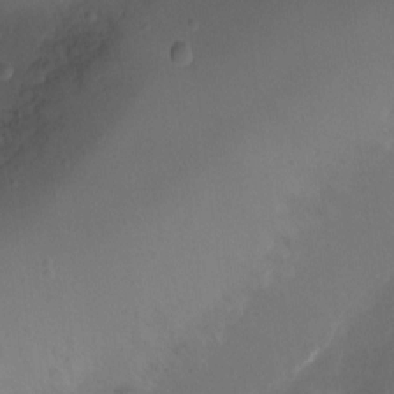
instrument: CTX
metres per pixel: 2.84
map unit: Nhu
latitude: -11.4832
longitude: -34.1388
